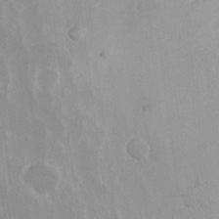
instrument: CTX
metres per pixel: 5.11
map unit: eHh
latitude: 16.0255
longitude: -71.8772
